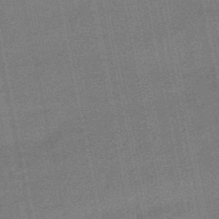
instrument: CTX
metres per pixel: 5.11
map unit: lHb
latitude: -49.2187
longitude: 79.1998
